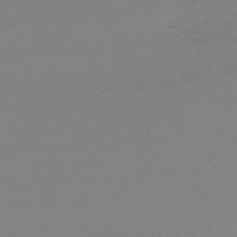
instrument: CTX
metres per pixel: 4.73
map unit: eHh
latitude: -62.3495
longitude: 52.3684
